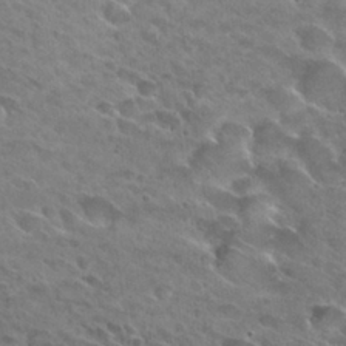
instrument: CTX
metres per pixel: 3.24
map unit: Hto
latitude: 28.2144
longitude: -39.1781
